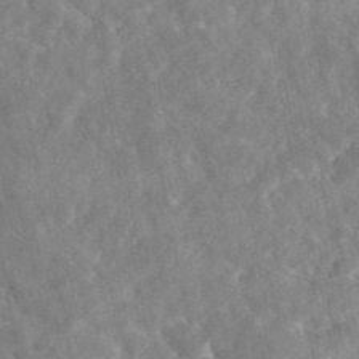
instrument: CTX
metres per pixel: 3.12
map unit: eAb
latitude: 45.5938
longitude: 127.5021
